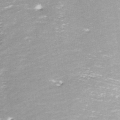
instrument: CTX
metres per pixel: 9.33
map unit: ANa
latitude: -41.4076
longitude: 104.2550
